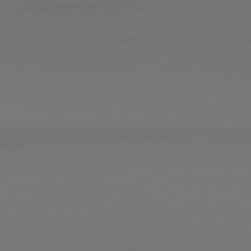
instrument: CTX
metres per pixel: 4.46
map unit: Hpe
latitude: -81.8989
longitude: 7.8422
